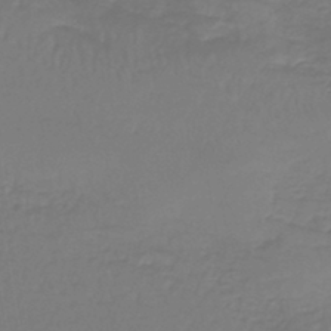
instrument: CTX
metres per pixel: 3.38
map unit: lHb
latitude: -42.5762
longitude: 59.4454
